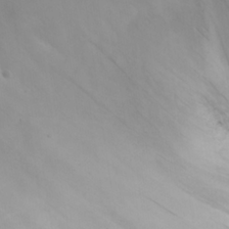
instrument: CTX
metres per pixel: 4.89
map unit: eHh
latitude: 23.7827
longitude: -66.7813
